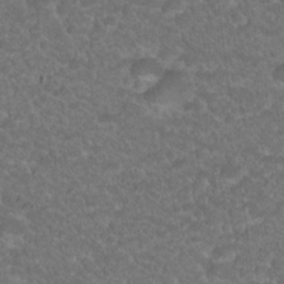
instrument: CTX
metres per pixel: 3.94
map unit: Hto
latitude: 19.3292
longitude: -35.3292
